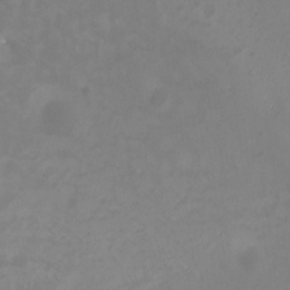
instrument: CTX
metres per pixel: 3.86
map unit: Ht
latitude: -4.9163
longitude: -61.0269
